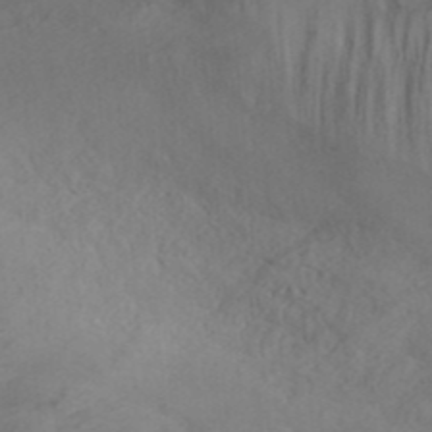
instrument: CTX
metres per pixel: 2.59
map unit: ANa
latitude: 36.0633
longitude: 13.7289
